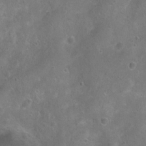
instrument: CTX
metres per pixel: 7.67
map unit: Ht
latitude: 4.3656
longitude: -20.5168
